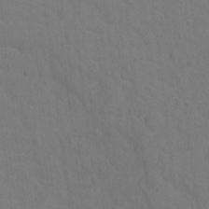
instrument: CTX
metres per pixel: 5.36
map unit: Ht
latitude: 2.1766
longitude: -33.5182
